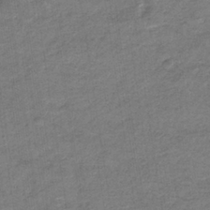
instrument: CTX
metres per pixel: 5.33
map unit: eHb
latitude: -36.7463
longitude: 77.3321
